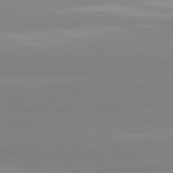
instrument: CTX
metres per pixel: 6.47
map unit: lApd
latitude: 81.8961
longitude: 179.4076
